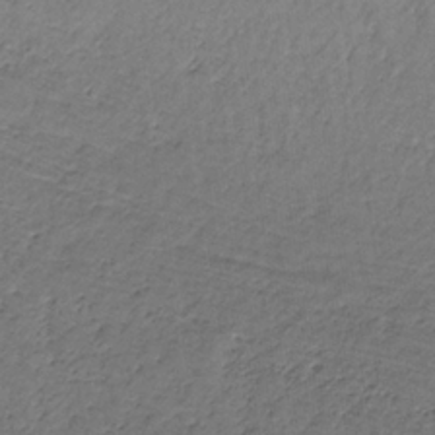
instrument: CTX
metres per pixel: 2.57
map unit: lHb
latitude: -33.0109
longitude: 65.5777
